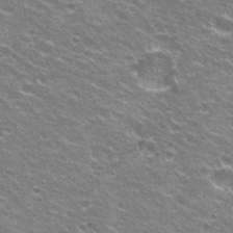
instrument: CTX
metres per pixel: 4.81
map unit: Hto
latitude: 23.1214
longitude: -32.3467
